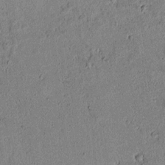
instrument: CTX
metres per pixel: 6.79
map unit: lAvf
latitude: 5.8205
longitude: 168.1794
